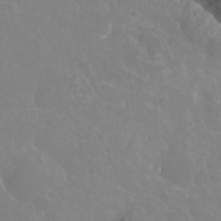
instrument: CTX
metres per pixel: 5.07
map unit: Nhu
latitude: -11.8989
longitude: -75.3104
